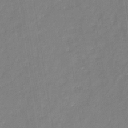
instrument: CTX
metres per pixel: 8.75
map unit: eHb
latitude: -34.7274
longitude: 73.5399
